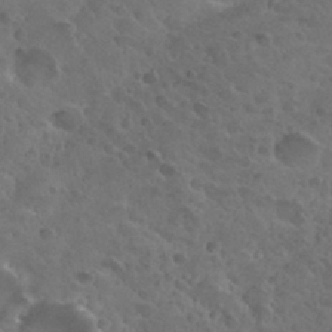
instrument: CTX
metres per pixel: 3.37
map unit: Nhu
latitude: 29.8961
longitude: -52.6869
